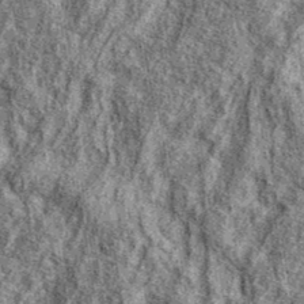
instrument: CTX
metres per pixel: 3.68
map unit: eAb
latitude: 37.8394
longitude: 105.9556
